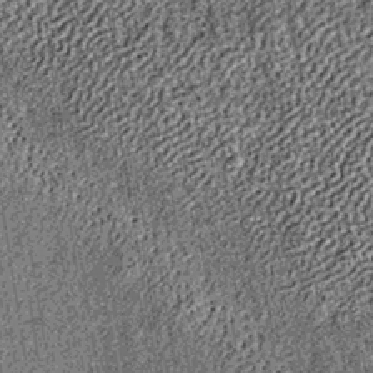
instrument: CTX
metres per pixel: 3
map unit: lHb
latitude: -36.2172
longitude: 67.2754
